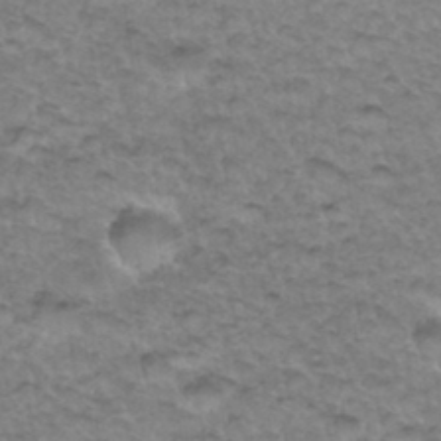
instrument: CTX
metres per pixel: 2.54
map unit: Hto
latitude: 34.6868
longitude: -47.8206
